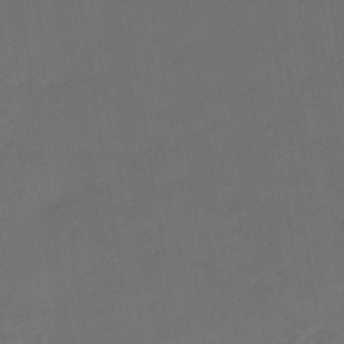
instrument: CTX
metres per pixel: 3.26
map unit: eHb
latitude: -46.6896
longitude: 85.2376
